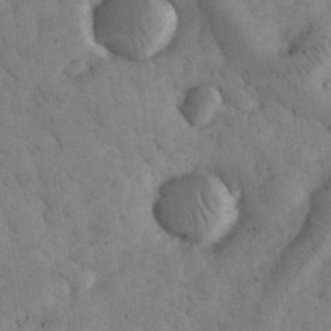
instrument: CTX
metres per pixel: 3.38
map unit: eHh
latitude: 32.7057
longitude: -69.3671
